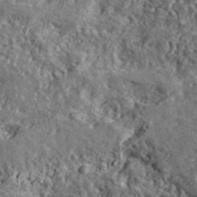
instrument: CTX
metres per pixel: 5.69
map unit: lHvf
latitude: 41.7071
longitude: -90.0255
